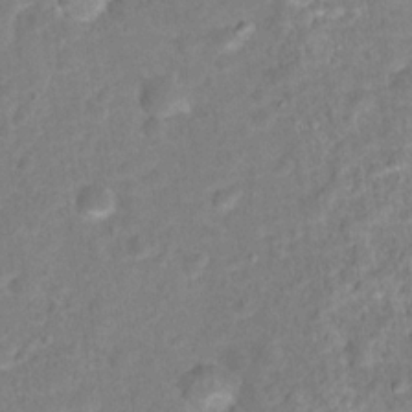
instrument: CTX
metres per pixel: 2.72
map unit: Hto
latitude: 16.6491
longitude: -42.3278
